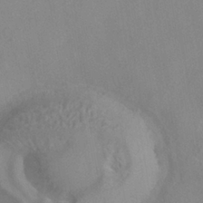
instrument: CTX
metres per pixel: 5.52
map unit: HNhu
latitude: -40.0283
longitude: 101.3887
